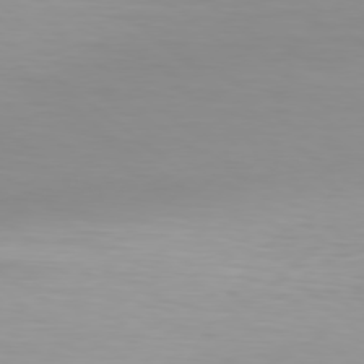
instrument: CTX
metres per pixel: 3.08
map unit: Hpe
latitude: 78.0444
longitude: -134.3467
